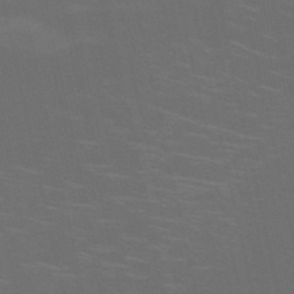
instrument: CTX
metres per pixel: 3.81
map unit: HNb
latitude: -51.1809
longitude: -44.8002
